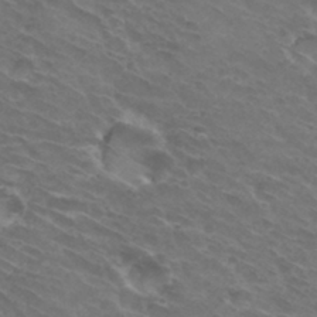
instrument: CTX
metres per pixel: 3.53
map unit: Hto
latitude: 32.0255
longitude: -43.7828
